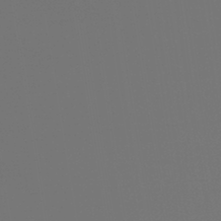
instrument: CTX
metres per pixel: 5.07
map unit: lHb
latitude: -44.8219
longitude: 78.7274
